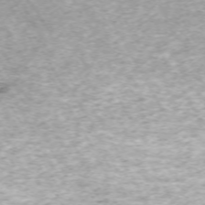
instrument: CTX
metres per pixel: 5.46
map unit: Hpe
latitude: -70.8597
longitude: 13.6344
